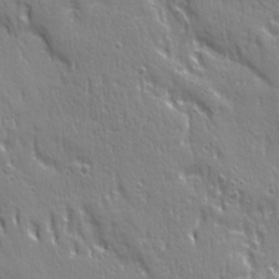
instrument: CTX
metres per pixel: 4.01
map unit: Ave
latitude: 21.9150
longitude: -134.9513
